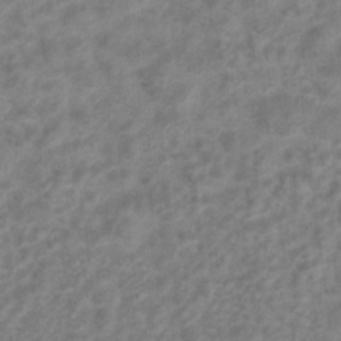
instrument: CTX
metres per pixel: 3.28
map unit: Hto
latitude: 6.9325
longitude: -31.6505
